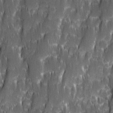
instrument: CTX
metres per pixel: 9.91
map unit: Ave
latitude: 9.7828
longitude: -104.9703
